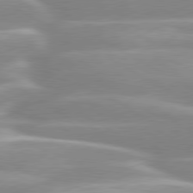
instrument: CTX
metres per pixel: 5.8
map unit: lApd
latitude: 80.0444
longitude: -129.4993
